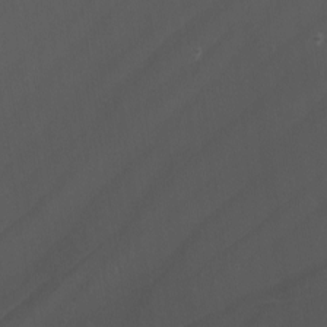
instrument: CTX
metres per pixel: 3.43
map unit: Nhu
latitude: -5.2942
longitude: -91.1592
